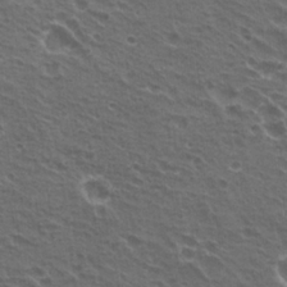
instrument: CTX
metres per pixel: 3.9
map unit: Hto
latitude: 20.8758
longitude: -31.9151
